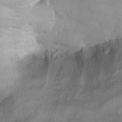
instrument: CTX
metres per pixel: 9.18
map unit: Ht
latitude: 12.5168
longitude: -40.6679
